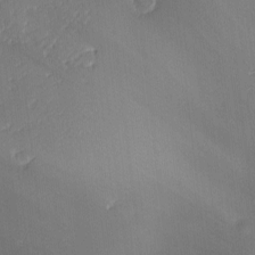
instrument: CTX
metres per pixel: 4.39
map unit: Ave
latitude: -9.0486
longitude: -123.4615
